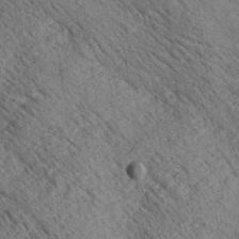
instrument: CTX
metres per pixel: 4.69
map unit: lAa
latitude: 20.0822
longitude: -139.7261
